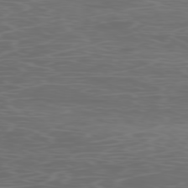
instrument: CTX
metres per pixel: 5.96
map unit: Ap
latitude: -78.0850
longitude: -75.3671
